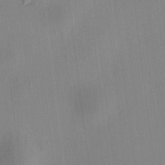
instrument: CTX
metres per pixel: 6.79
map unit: HNhu
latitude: 8.6680
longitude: 13.6722
